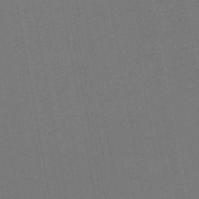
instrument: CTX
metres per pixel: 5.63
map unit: lHb
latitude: -45.5777
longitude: 63.3698
